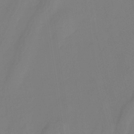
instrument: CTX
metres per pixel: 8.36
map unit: HNhu
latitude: -26.8974
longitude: 73.9178
